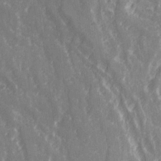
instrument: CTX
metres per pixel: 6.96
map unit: Ave
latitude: 21.2726
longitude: -134.0822
